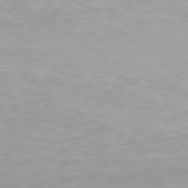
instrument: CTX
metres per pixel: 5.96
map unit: Hpe
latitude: 78.0255
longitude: -136.2712
